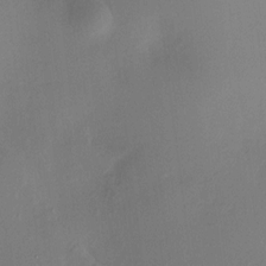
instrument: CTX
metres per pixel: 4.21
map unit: HNhu
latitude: 7.4426
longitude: -0.2144
